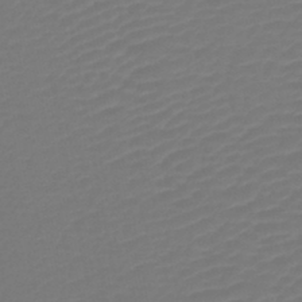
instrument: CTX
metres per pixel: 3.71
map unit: lHb
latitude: -42.7085
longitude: 78.0472
